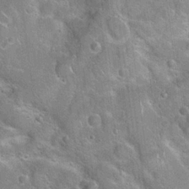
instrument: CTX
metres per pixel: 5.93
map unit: Hto
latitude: 20.3468
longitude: -50.9702
